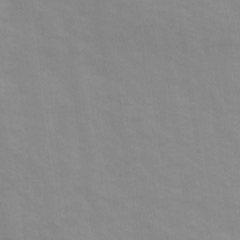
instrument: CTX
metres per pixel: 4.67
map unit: Ave
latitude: 14.0255
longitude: -103.9906
